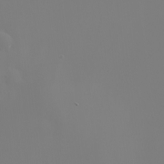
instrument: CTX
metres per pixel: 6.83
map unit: eHh
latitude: -5.1809
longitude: -86.8002
